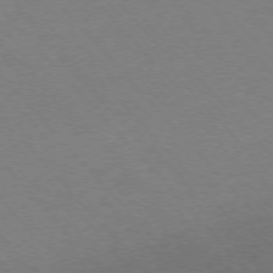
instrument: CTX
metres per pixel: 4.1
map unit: Ap
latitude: -75.8801
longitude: -63.2915
